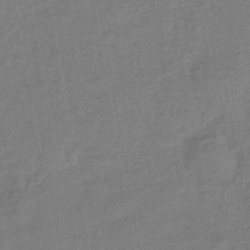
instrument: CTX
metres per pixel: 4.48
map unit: eHb
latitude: -42.9919
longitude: 83.1998
